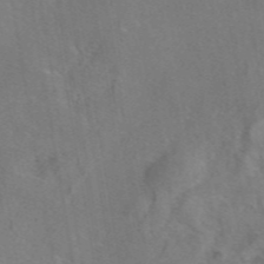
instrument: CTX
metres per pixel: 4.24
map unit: eAb
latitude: 45.7638
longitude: 109.2754
